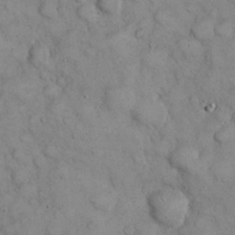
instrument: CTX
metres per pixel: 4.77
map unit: eHh
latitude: 22.8191
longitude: -58.9703
